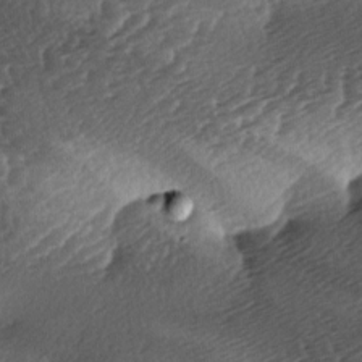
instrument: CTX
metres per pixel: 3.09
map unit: lAa
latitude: -3.4643
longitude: -127.0081
